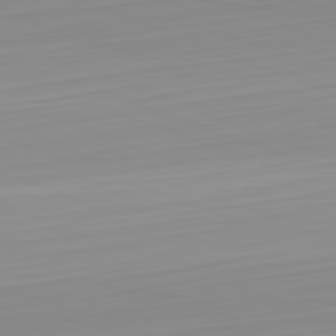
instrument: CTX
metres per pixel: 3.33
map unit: Hpe
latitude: -82.3495
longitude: 18.1984
